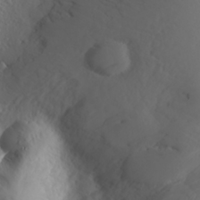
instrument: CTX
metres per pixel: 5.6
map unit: Aa
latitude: 23.1781
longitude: -146.0633
